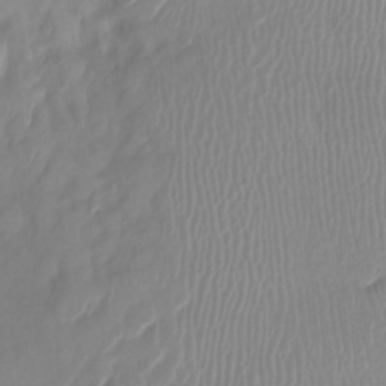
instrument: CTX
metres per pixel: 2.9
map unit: Ht
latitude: -14.4440
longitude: -50.8947
